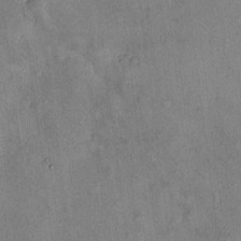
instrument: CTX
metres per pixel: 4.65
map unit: Hto
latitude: 12.2901
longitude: -59.0270
